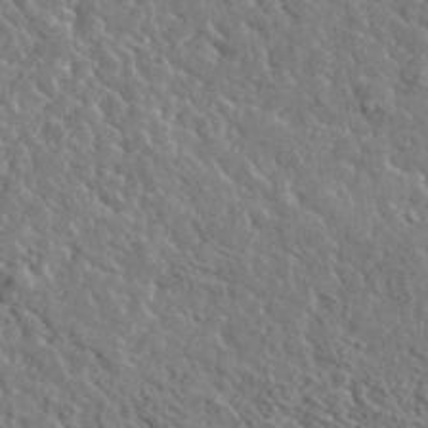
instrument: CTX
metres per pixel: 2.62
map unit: lHvf
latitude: 36.6680
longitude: -88.2145
